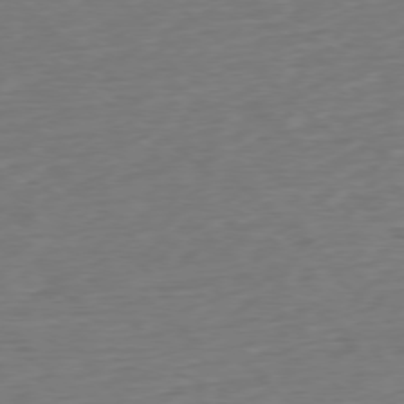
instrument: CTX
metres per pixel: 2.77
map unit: Ap
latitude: -77.6344
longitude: -77.1403
